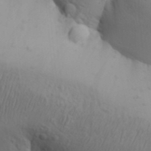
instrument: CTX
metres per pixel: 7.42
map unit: Aa
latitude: 30.1200
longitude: -145.8583
